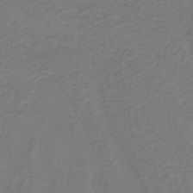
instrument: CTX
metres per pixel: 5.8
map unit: HNb
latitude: -38.9164
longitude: 53.6344
